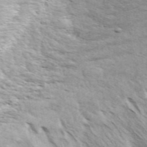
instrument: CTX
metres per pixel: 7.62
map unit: ANa
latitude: 48.8758
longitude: -75.2915
